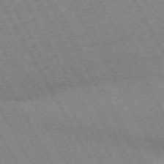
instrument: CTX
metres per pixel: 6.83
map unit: Hpe
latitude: -72.1606
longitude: 11.3510
